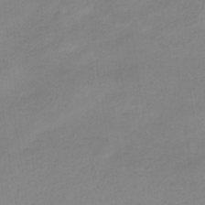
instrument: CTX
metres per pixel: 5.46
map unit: HNb
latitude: -31.8989
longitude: 63.1053
